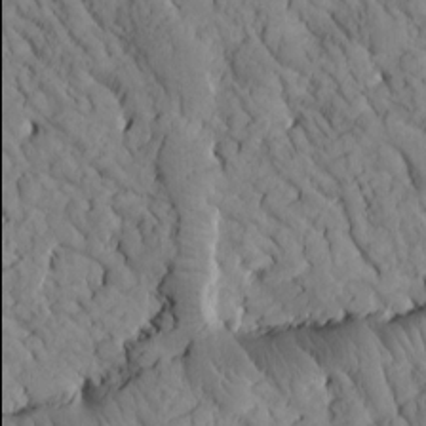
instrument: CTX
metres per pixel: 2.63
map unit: Htu
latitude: -1.7100
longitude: 174.0094
